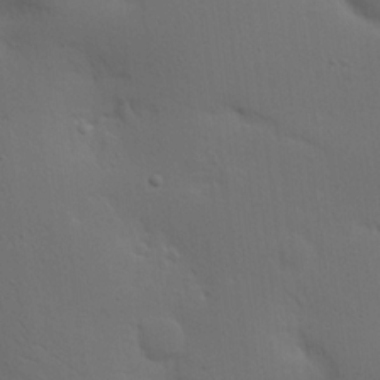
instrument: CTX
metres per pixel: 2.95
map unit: Nhu
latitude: 16.2334
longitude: -78.4223
